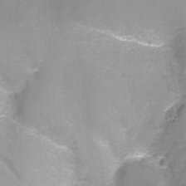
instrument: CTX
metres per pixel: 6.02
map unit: Ht
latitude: -16.3118
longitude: -42.6868
